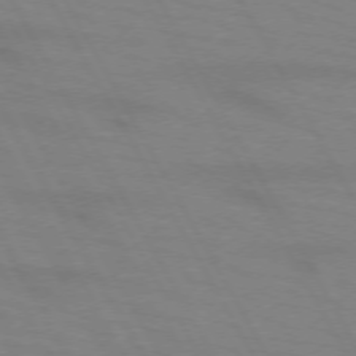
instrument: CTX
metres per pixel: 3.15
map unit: lApd
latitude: 72.1956
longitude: -56.8002
